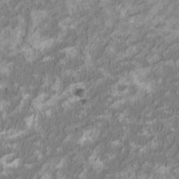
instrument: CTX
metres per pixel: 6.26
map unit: HNhu
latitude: 1.9150
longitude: -2.8002
